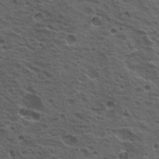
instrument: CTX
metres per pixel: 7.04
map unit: Hto
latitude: 19.8016
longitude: -32.2334
